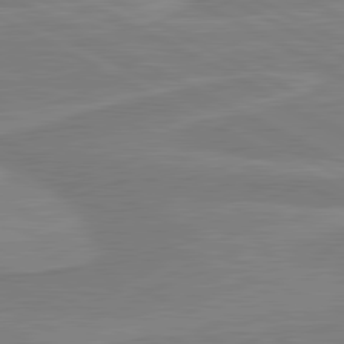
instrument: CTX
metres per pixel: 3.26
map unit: lApd
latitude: 81.1781
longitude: 171.5399
